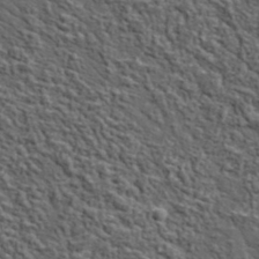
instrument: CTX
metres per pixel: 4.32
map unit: lHvf
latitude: 37.9150
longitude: -90.4601
